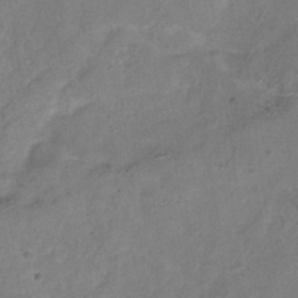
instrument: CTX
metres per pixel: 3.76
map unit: Hve
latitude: -34.2362
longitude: 89.7855
